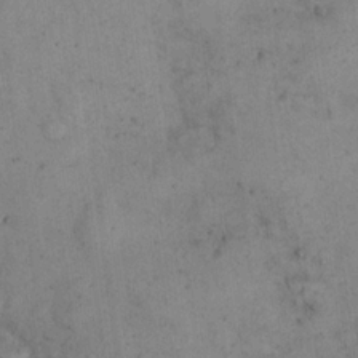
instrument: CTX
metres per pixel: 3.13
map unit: eHh
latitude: 21.0459
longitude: -60.4601
